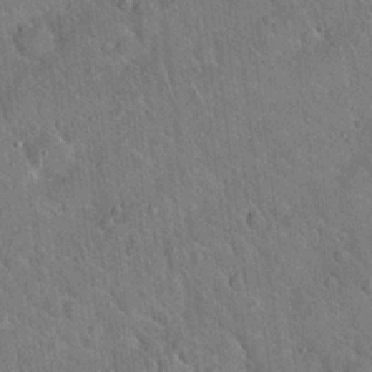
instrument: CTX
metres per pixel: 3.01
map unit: Hto
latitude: 18.8380
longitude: -52.3845
